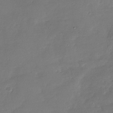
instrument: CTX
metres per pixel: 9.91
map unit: Nhu
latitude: -29.0487
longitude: -60.5923
